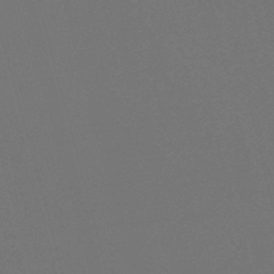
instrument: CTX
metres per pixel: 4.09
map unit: lHb
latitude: -39.9745
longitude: 73.2754
